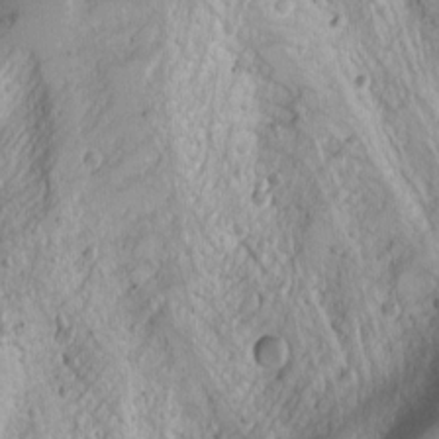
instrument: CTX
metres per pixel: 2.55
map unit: Nhu
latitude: -4.2739
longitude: -87.0269
